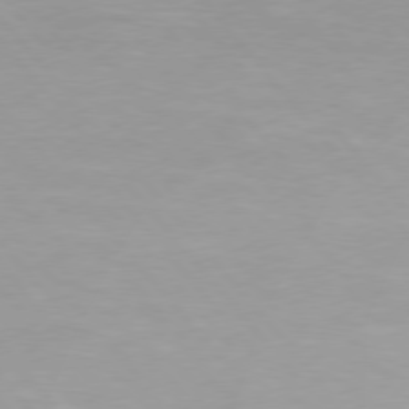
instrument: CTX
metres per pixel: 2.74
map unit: Hpe
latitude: 76.0822
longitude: -154.8569
